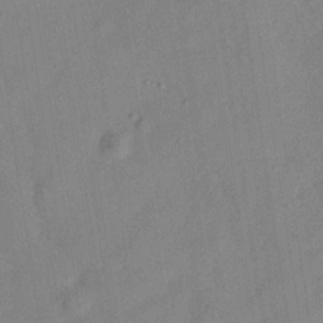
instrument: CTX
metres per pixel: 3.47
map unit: Hve
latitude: -32.5196
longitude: 92.2550
